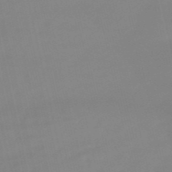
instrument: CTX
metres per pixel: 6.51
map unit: lHb
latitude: -48.9731
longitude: 76.3495
